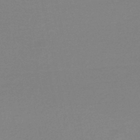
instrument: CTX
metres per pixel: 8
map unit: HNhu
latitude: -48.0283
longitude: 98.8597
